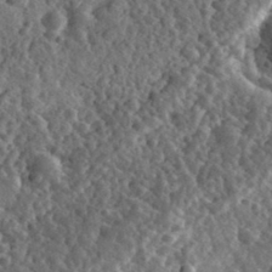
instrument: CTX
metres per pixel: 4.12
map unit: eHh
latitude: 34.7435
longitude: -79.5182
